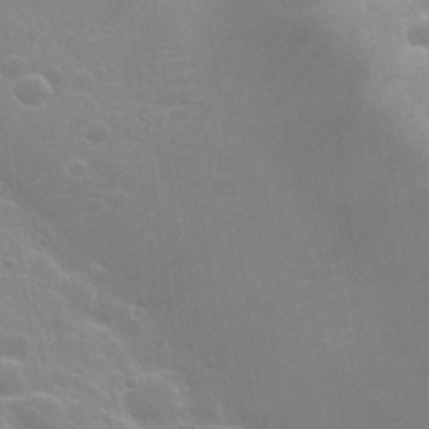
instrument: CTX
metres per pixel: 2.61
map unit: Nhu
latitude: 28.8002
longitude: -54.4223
